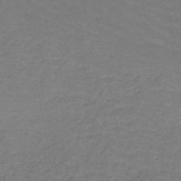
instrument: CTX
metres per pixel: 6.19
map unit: HNb
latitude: -49.9745
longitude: -52.7435
